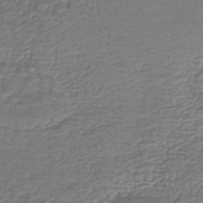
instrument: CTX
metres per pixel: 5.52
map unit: lHb
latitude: -42.0472
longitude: 64.5952
